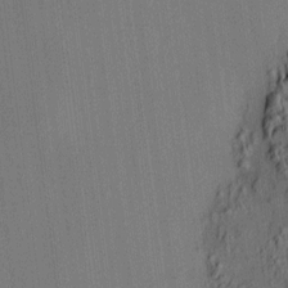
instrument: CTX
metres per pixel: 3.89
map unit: HNhu
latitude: 7.8205
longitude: 12.8219
